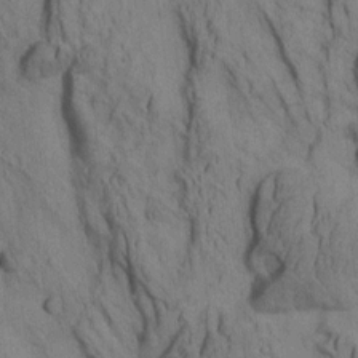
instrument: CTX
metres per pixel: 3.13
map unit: Aa
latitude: 8.5546
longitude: -126.9703
